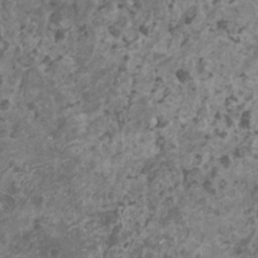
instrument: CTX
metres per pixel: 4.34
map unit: HNhu
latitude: 1.2725
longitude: 3.5021
